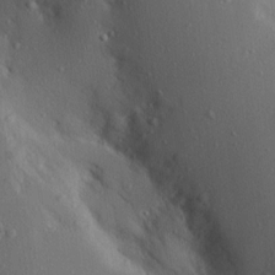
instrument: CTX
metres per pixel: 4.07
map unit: Aa
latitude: 13.9339
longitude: -142.3090
